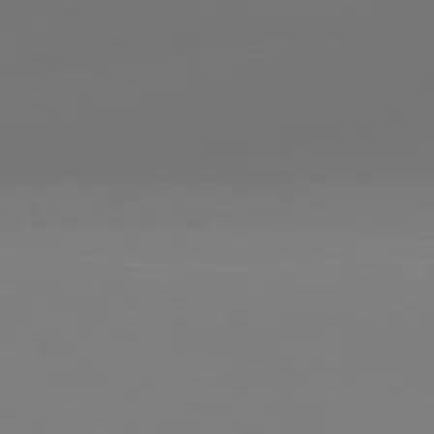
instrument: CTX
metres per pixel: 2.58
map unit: Hpe
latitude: 76.9136
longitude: -130.9136
